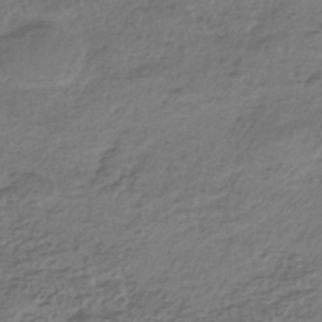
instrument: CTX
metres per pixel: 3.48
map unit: HNhu
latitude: -42.8408
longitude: 107.0865
